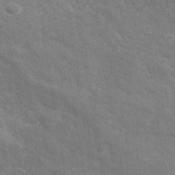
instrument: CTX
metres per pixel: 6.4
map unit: ANa
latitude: 41.3670
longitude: 26.7463
